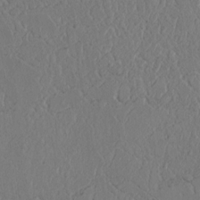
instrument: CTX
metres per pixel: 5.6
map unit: Htu
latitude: 2.7435
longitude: 148.2173
